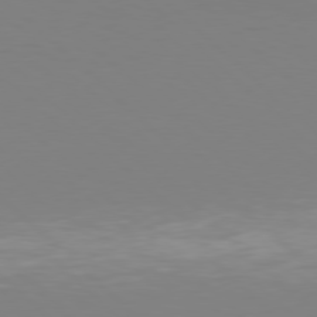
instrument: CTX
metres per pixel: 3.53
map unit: Hpe
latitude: 78.1011
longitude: -132.0444
